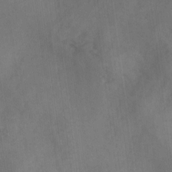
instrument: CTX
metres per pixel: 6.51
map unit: Ave
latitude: 18.2333
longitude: -131.7639
